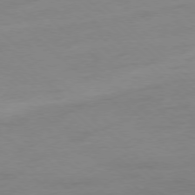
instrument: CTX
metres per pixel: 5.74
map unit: Ap
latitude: -78.1605
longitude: -70.4979
